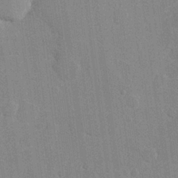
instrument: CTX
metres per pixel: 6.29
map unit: Hve
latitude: 26.1200
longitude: 151.1998
